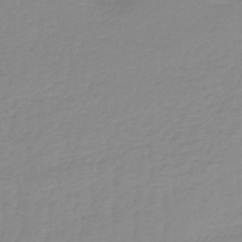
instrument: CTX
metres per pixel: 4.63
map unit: lHb
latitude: -44.2362
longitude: 64.1984
